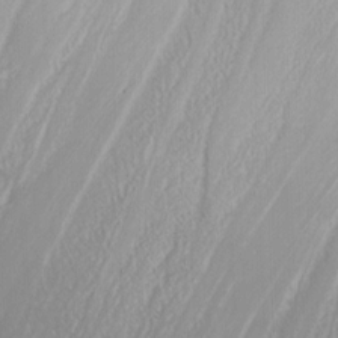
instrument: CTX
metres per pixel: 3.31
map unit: Nhu
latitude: -7.5588
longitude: -90.8947
